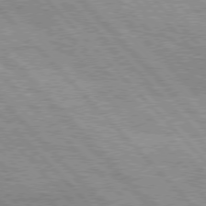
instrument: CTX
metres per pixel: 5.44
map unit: lApd
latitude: 76.4223
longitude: -73.3104
